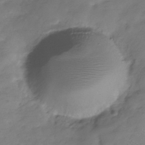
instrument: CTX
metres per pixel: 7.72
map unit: Hve
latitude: -31.1431
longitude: 91.6911
